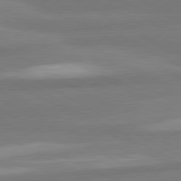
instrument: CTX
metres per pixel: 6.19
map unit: lApd
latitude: 80.3278
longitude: 176.4062
